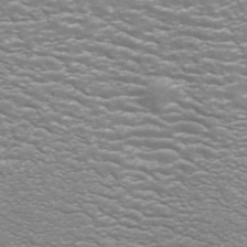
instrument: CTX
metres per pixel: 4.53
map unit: ANa
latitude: 42.8758
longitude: 14.3684
